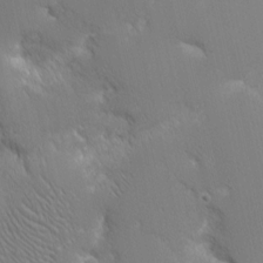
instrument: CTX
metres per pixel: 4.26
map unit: Nhu
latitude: 1.9717
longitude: -77.0836
